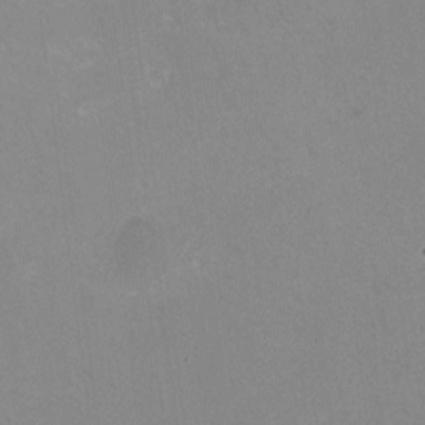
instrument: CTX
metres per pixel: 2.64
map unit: HNhu
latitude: -1.7856
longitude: -3.5749
